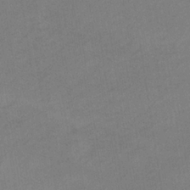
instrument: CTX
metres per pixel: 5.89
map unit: lHb
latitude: -34.4440
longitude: 67.1053
